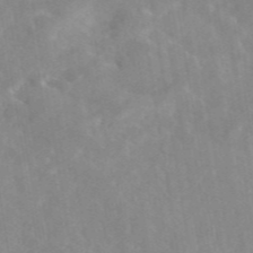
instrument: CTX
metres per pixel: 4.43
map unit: eAb
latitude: 45.3670
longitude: 126.4251
